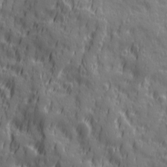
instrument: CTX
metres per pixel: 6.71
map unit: Ave
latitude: 19.9150
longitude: -132.7057
